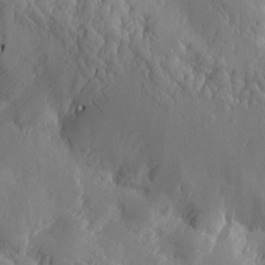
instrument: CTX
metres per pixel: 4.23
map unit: Htu
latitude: -1.9179
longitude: -177.1025
